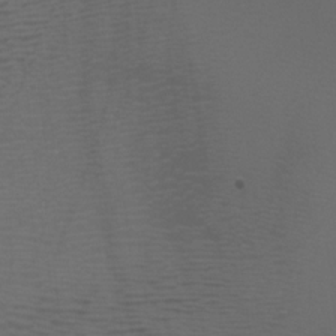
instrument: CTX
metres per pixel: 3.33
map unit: Nhu
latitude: -7.1242
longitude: -91.4993
